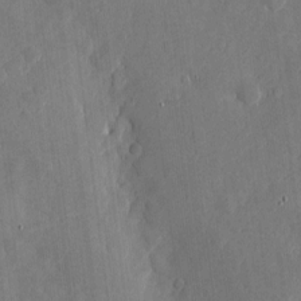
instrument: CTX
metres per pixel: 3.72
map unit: eHh
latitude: 4.1767
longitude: -73.1593
